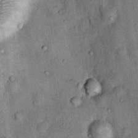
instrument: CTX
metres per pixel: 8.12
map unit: Nhu
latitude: 7.3482
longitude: -23.9906
